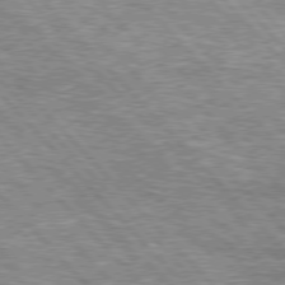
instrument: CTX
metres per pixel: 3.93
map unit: lApd
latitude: 76.3845
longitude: -75.2726
